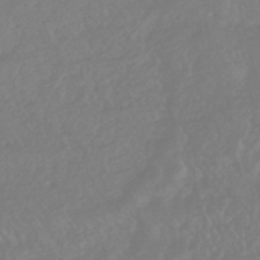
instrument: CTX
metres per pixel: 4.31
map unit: HNhu
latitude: -46.2550
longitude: 97.3132
